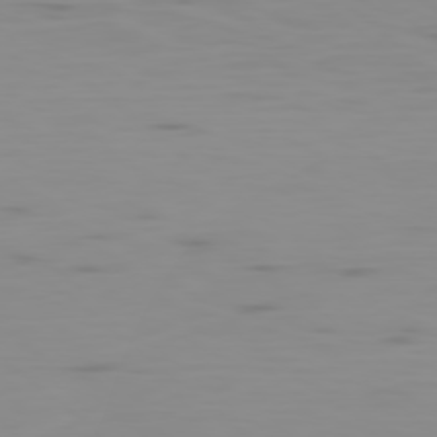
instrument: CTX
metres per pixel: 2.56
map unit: Ap
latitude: -79.2942
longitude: -71.7261
